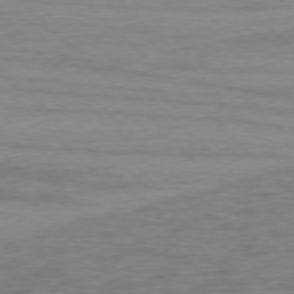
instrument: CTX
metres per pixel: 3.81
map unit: Ap
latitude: -76.8786
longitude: -77.5749
